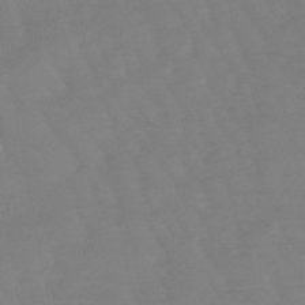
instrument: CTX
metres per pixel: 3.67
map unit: eHb
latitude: -49.4077
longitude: 77.5399
